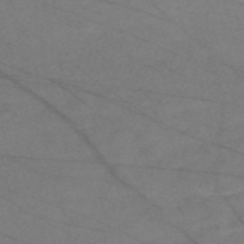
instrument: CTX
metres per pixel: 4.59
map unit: Nve
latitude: -58.5762
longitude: 61.1620
